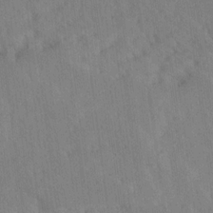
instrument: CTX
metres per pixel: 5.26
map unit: Ave
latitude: 18.8191
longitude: -137.1970
